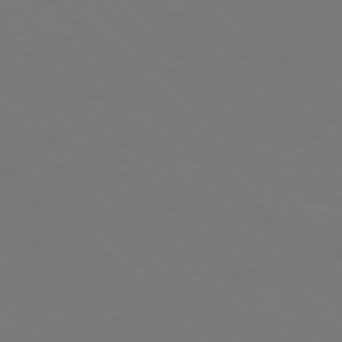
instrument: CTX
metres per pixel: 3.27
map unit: Hpe
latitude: 77.0836
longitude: -171.9339
